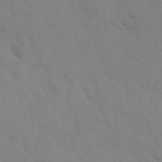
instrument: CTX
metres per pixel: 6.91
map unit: Ave
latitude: -0.9353
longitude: -111.6505
